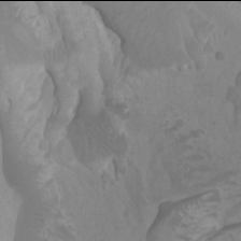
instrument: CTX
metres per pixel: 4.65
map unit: Ht
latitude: -2.0094
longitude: -17.4993
